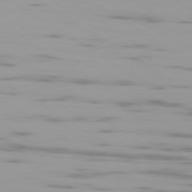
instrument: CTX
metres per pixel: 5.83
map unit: Ap
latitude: -79.4643
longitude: -102.1955
